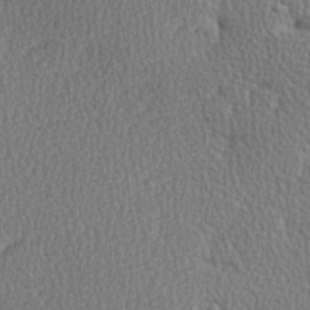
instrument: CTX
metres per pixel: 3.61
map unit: Hve
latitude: 27.0836
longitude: -93.2915
